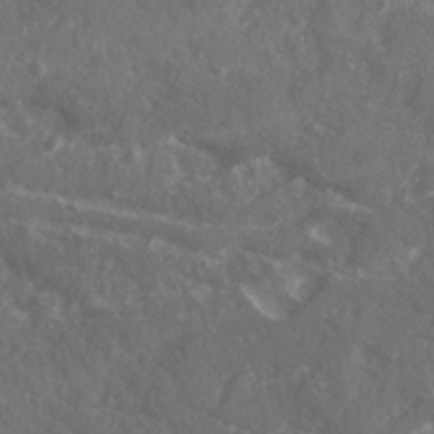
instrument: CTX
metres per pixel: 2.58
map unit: Ave
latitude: 20.3656
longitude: -130.6491
